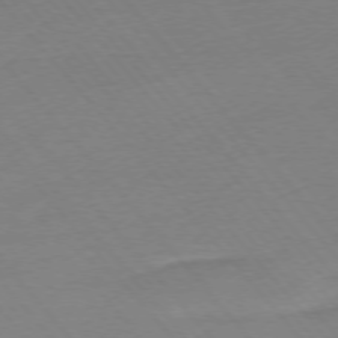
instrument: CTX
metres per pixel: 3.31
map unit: Ap
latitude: -76.1417
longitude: -93.6882
